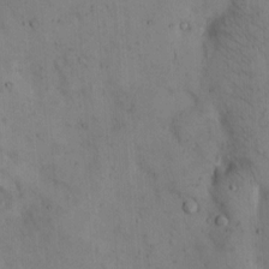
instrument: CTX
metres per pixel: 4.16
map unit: Hto
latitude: 13.5938
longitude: -59.5560
